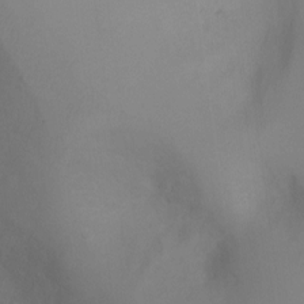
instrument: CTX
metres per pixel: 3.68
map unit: Ht
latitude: -4.5196
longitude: -27.9150
